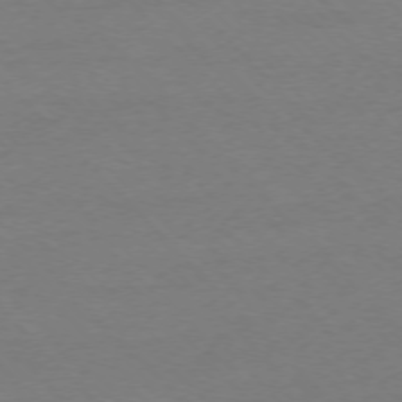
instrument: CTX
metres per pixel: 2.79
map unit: Ap
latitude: -75.1998
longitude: -78.3656
